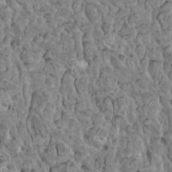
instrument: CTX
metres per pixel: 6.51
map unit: HNhu
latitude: 6.0822
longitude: -1.1970
